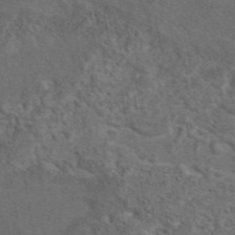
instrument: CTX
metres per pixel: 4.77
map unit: eAb
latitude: 43.8206
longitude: 110.8974
